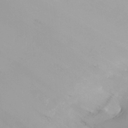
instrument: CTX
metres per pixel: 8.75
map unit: HNhu
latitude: -24.2928
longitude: 50.7274
